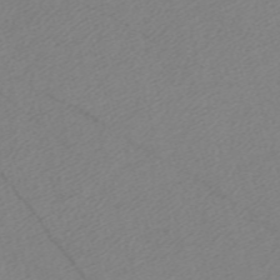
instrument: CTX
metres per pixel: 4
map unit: Nve
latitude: -58.1794
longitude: 54.1984
